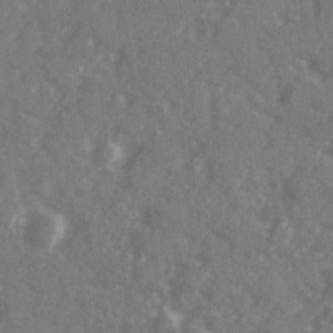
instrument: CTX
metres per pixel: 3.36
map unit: Ave
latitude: 20.2334
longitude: -130.8758
